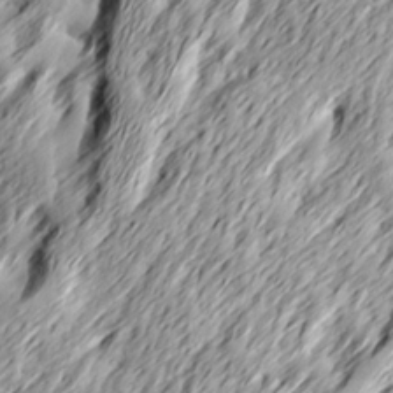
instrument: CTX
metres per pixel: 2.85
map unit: Ave
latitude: 15.4049
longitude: -136.7435
